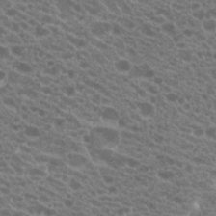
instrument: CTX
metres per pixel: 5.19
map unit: Hto
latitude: 20.8191
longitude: -35.4237
